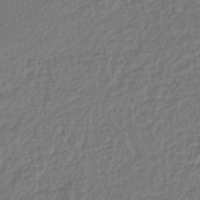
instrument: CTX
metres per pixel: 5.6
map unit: lHb
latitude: -43.7099
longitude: 65.1054
